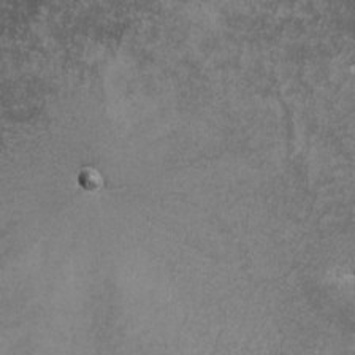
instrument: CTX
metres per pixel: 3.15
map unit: lHvf
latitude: -13.0864
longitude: -101.6694
